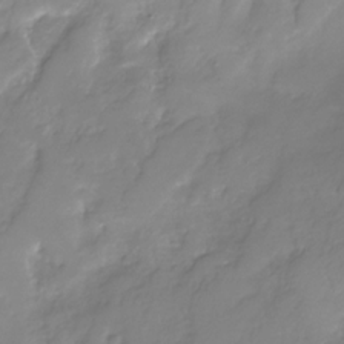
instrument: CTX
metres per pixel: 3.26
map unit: Nhu
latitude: -30.1228
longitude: -64.2522
